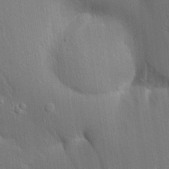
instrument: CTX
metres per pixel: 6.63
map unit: Aa
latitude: 19.0458
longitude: -149.6316
